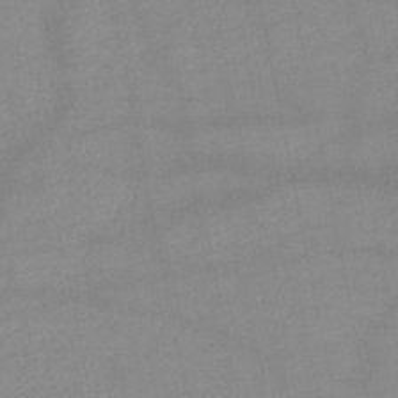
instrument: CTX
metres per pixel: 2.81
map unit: HNb
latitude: -49.1998
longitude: -40.3089
